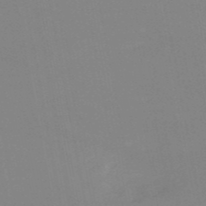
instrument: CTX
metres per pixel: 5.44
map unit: HNb
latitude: -51.1620
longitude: -51.0647
